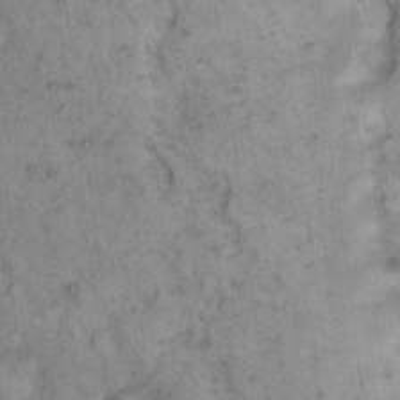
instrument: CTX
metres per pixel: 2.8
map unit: eHh
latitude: 15.5560
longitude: -64.6679
